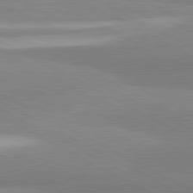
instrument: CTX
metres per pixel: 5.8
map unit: lApd
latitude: 81.1214
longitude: -179.8395
